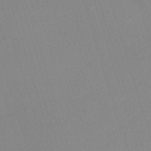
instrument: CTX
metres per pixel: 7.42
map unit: eHh
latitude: -62.3684
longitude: 50.2361
